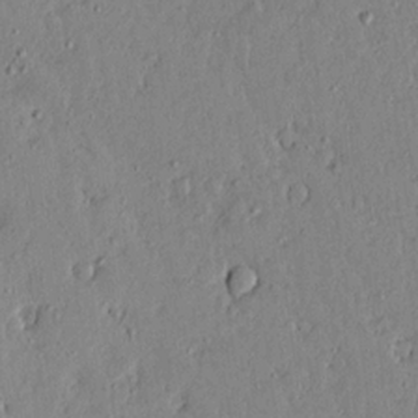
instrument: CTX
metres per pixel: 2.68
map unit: lAvf
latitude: 16.1578
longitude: -127.8017
